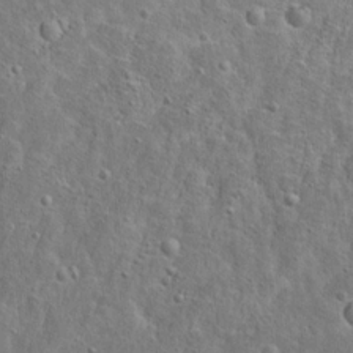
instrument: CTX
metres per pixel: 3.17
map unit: Hto
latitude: 15.7261
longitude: -37.6505
